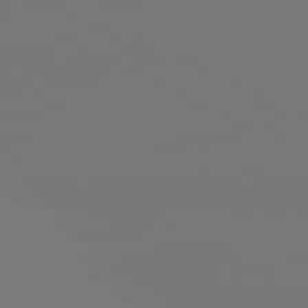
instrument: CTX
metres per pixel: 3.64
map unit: lApd
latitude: 81.0836
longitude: -148.4223
